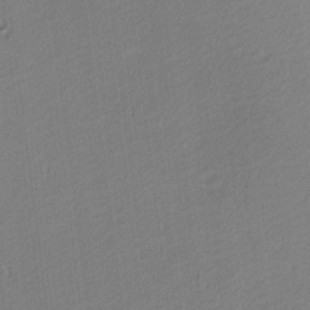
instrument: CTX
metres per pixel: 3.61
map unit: Nhu
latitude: 1.4804
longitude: -78.5924
